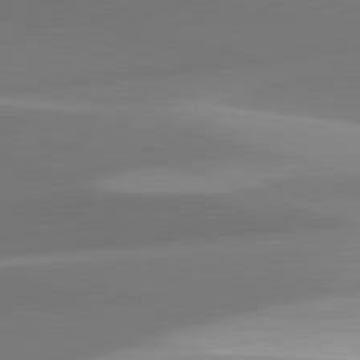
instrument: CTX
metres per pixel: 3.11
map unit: lApd
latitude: 82.0822
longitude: 144.4440
